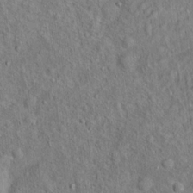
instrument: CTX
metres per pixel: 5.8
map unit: Ht
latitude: 14.1767
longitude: -39.7261
